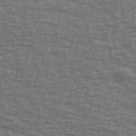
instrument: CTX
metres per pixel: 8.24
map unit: Ave
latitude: 39.2915
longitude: -113.5371
